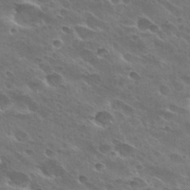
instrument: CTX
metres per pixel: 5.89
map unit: Hto
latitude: 28.1955
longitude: -41.3292
